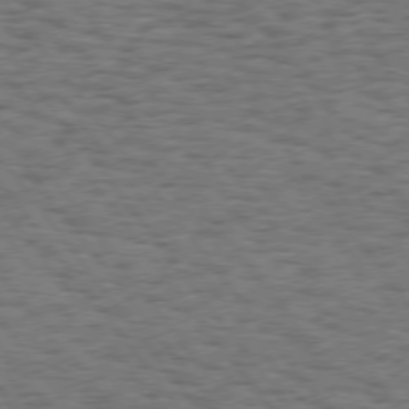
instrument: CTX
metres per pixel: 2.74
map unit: Hpe
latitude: 75.0270
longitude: -134.6490
